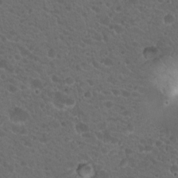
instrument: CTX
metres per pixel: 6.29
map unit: Hto
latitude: 19.7827
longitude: -34.2522
